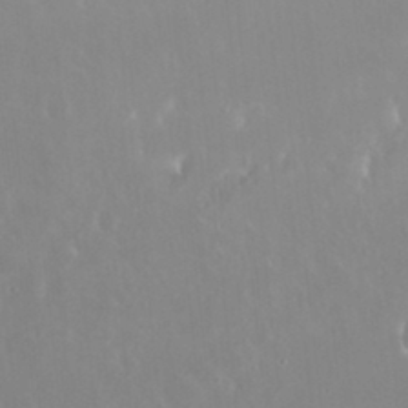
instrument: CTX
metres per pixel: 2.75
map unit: Nhu
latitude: 29.9906
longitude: -57.9906
